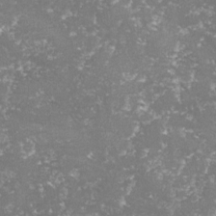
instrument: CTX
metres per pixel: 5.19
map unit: lHvf
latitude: -15.1431
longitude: -98.6301
